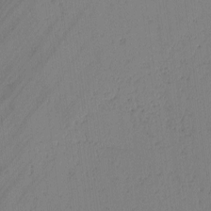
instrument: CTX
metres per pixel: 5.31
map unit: lAvf
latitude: -2.3684
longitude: -105.8773
